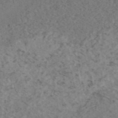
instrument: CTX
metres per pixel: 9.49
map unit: eAb
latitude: 46.1578
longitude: 127.2187
